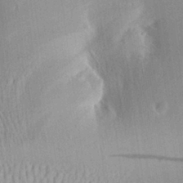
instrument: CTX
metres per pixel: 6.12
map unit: Aa
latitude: 29.2537
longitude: -137.1026
